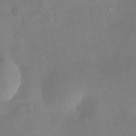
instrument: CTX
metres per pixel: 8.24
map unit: eHh
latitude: 25.2537
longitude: -67.8583
